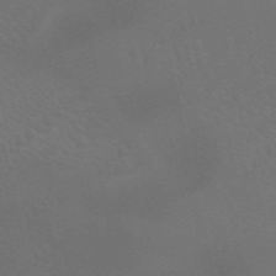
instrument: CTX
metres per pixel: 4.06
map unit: HNb
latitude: -52.9730
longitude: -51.0458
